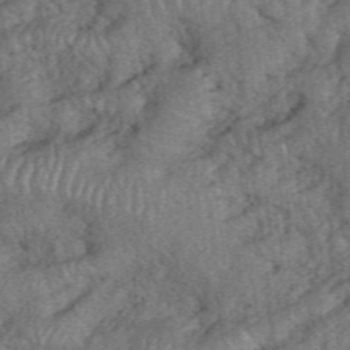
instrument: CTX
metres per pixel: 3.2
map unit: eHh
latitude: 39.4804
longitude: -55.9717
